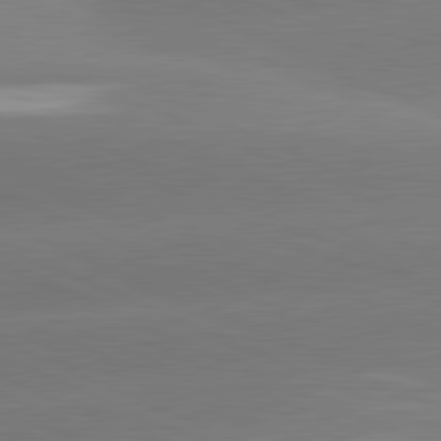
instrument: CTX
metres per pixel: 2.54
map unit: lApd
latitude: 81.4237
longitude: -155.9906
